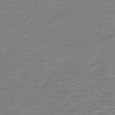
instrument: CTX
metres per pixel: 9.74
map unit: lHb
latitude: -42.0661
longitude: 56.4440
